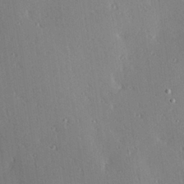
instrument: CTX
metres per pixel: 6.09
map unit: Hve
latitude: 25.3481
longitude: -91.8394
